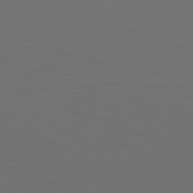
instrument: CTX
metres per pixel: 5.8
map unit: Hpe
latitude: 77.9339
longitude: -169.2159
